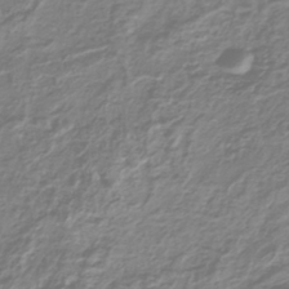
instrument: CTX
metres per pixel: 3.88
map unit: lHb
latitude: -40.1417
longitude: 71.7856
